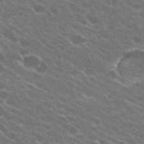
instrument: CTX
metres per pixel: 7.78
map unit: Hto
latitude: 25.2159
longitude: -37.0270
